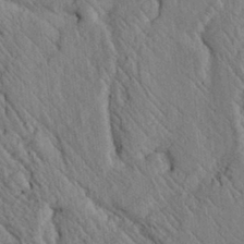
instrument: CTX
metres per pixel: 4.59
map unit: lAvf
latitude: 6.6679
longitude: 159.8233
